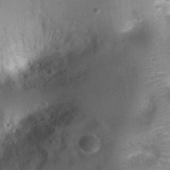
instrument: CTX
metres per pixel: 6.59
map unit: Ht
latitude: 3.9906
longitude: -19.4237
